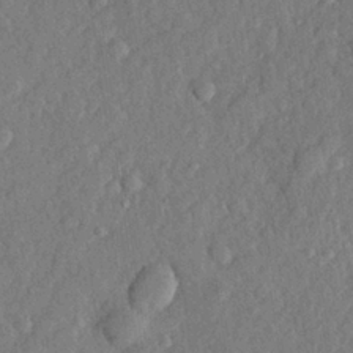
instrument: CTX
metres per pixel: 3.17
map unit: lHvf
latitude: 22.7246
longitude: 144.2740
